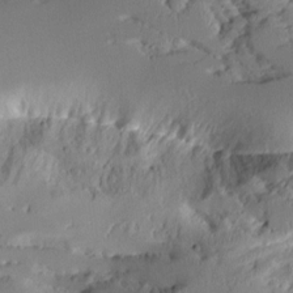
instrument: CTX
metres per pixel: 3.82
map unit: Aa
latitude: 11.2726
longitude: -126.6869
